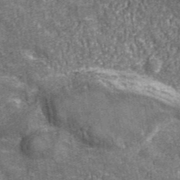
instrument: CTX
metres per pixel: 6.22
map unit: eHh
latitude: 43.0081
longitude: -91.1781
